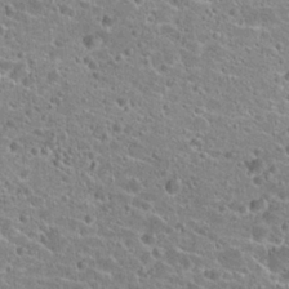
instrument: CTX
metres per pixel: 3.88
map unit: Hto
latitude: 23.4993
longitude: -43.3482
